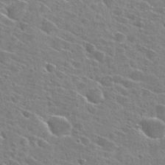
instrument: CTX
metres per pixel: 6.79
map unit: Hto
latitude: 27.1781
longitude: -45.1025
